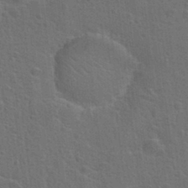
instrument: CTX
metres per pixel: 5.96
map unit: Hto
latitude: 23.1592
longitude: -47.3482
